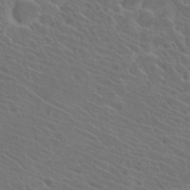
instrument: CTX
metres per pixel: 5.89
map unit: Hto
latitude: 23.5749
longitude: -39.8016
